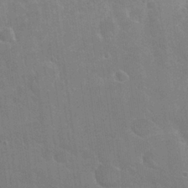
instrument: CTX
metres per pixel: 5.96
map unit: Nhu
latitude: 24.9702
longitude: -51.6693
